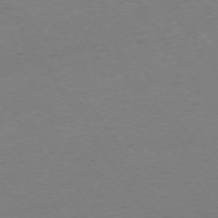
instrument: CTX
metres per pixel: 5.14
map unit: Ap
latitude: -73.9178
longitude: -85.7639
